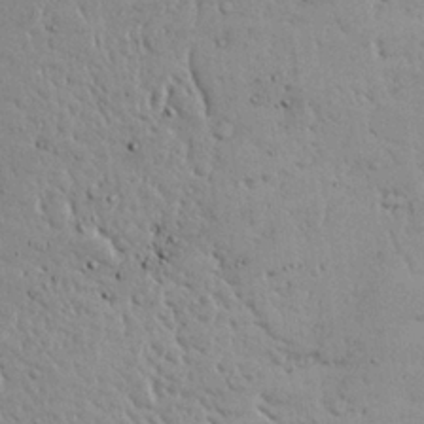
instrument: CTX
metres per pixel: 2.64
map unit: Nhu
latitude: 24.1199
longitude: -72.7247
